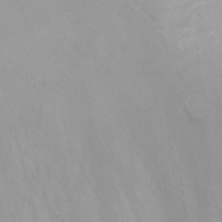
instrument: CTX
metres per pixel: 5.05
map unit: Ht
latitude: -16.4818
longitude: -43.8394
